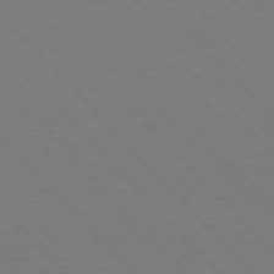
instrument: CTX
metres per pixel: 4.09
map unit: Ap
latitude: -76.6896
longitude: -86.0822
